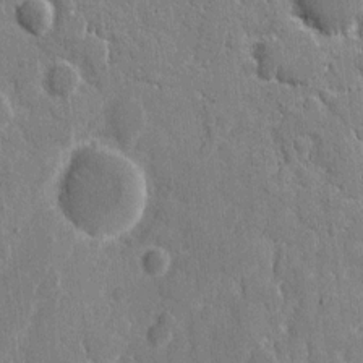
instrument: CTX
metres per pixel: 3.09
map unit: eHh
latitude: 7.9150
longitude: -67.3481
